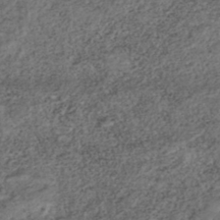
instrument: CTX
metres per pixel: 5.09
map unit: ANa
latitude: -42.5384
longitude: 109.1998
